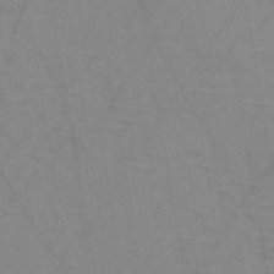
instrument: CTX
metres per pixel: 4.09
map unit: HNb
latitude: -44.7463
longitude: -40.9135
